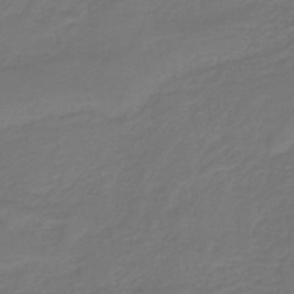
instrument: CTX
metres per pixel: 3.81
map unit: HNb
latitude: -43.3698
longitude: 52.0094
